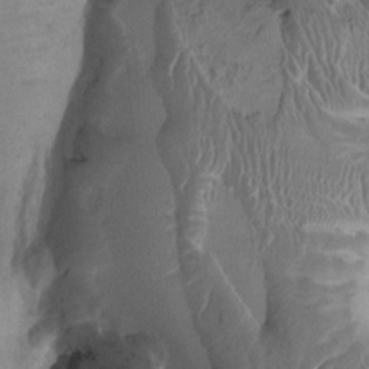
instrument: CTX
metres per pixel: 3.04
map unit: Ht
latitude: -1.7856
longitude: -15.2726
